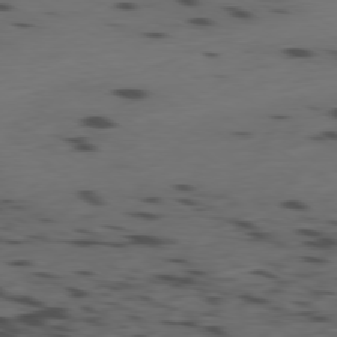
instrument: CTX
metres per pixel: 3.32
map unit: Ap
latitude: -79.4643
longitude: -61.8205
